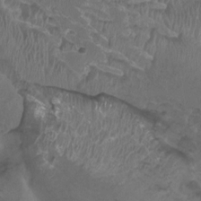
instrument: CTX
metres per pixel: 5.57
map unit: Ht
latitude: 4.1011
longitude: -20.8191
